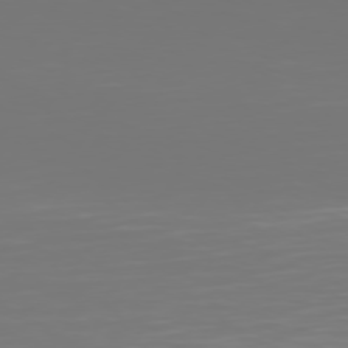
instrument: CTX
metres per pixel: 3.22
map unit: Hpe
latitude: 74.8758
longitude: -129.6883
